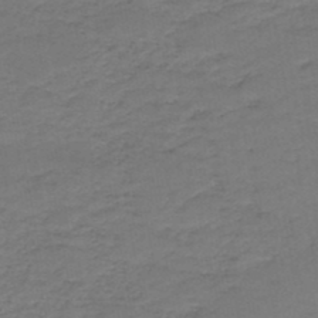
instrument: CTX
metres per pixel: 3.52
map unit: HNb
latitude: -47.8989
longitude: -38.8947
